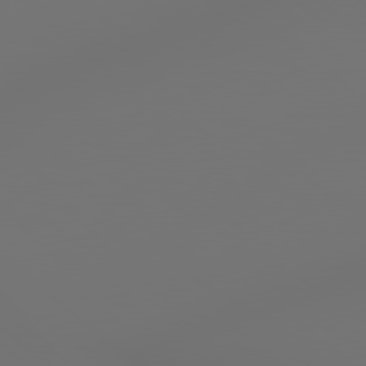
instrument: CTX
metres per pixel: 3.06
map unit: lApd
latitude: 78.9703
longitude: 177.8800
